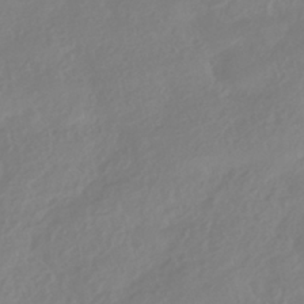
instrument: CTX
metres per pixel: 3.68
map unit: HNhu
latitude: -41.2943
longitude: 93.2565
